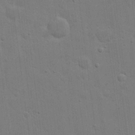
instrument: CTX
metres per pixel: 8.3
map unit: eHh
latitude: 20.9514
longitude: -62.4223
